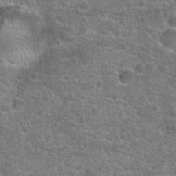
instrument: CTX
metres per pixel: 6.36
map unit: Hto
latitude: 20.5924
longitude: -43.7450
